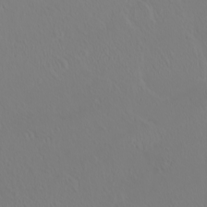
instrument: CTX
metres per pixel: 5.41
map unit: eHh
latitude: -2.1038
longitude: 19.5588
